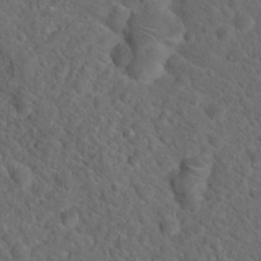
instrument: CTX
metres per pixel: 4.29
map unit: Hto
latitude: 19.3292
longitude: -39.5749
